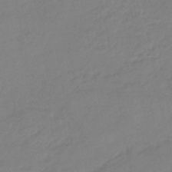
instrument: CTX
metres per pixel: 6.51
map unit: HNhu
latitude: -46.1228
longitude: 94.0094
